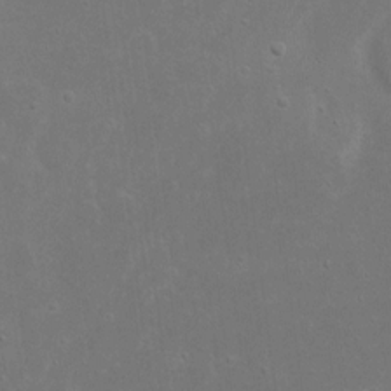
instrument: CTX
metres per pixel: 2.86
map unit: eHh
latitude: 16.8947
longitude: -72.3279
